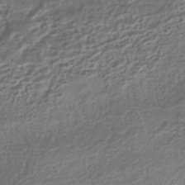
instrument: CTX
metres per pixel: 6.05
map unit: HNhu
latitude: -41.9556
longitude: 100.1227
